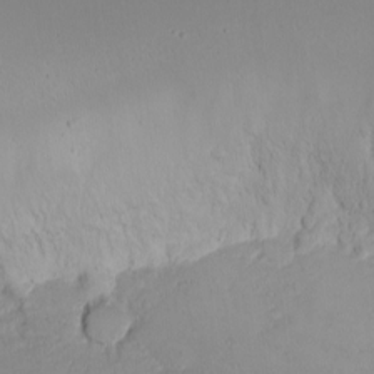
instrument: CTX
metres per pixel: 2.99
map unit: Nhu
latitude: -7.6533
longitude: -71.1025
